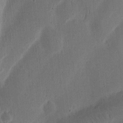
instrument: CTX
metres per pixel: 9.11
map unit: Ht
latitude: 14.3279
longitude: -74.6679
